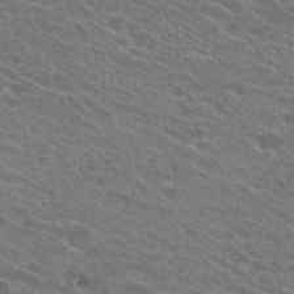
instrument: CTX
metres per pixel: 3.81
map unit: Hto
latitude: 25.5749
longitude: -43.8017
